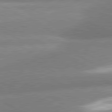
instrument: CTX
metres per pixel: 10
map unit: lApd
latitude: 81.1403
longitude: -163.6694
